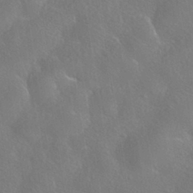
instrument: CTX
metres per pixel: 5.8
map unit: HNhu
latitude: -40.6329
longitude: 97.4455
